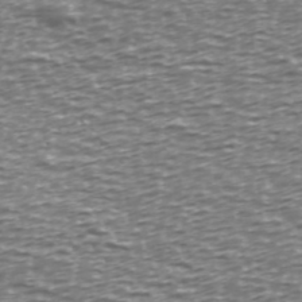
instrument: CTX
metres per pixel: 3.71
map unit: Ave
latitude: 40.0822
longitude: -112.8569
